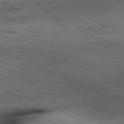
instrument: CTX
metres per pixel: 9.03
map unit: Ap
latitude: -78.8975
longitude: -90.8758
